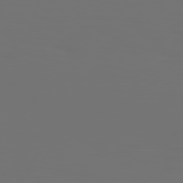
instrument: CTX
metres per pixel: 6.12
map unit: Hpe
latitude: 76.8191
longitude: -135.2915
